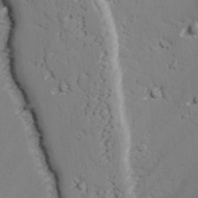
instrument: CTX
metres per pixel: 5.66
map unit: lAvf
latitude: 25.9906
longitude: -110.8569
